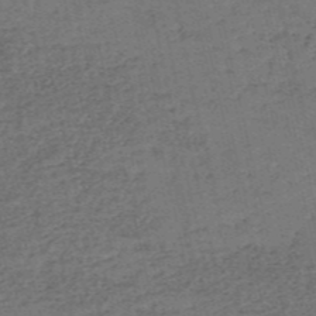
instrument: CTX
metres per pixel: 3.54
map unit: eHh
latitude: -54.8219
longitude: -89.6505
